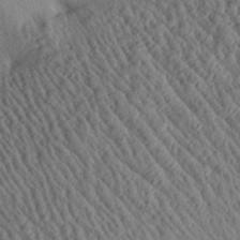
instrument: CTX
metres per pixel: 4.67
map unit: Aa
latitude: 28.5923
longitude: -136.0633
